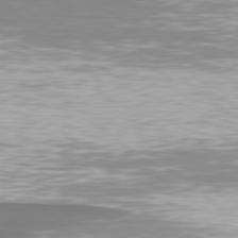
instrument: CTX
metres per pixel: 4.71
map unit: lApd
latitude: 78.9892
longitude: -88.9703
